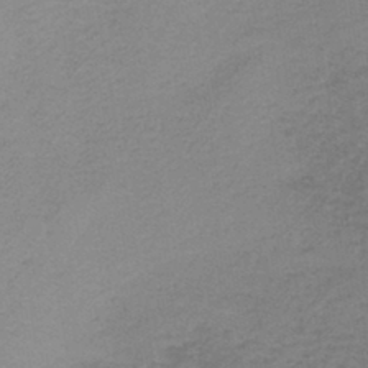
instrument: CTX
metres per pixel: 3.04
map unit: HNb
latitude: -42.7274
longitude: 49.2943
